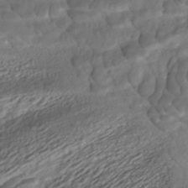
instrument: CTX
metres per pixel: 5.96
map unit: ANa
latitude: -41.7855
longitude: 109.0675
